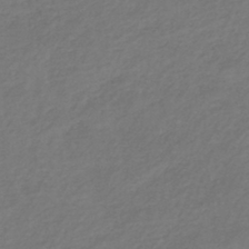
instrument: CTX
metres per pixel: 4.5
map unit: lHb
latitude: -38.8786
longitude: 72.0094
